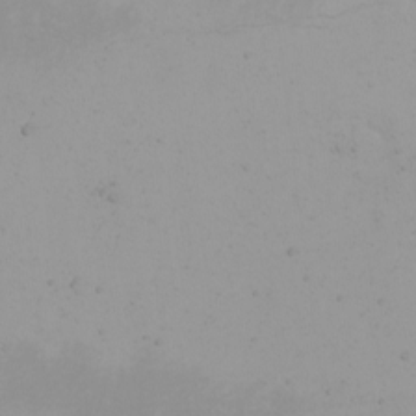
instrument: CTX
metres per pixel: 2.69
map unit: eHh
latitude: -4.8408
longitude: -83.4615
